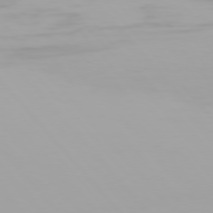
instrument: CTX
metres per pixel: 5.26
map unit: Hpe
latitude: 76.3467
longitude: -135.4237
